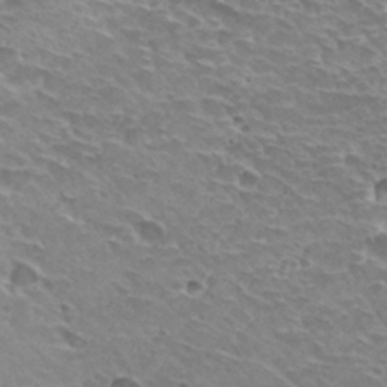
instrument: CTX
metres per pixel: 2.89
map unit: Hto
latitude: 30.3845
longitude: -42.1011
